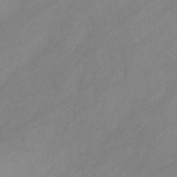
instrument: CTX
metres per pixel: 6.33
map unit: HNb
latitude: -31.2565
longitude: 63.1431
